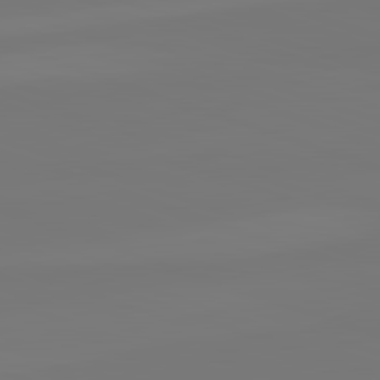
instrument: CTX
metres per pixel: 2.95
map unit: lApd
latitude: 82.5545
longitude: 153.3131
